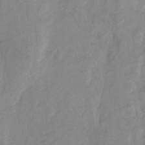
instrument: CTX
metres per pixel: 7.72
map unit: Hto
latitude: 7.2915
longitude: -36.1956
